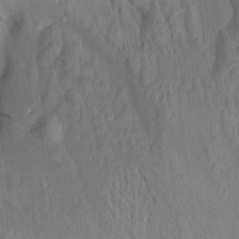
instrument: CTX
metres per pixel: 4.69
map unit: Aa
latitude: 15.3860
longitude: -146.9892
